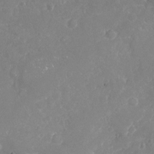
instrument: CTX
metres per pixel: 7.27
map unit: Nhu
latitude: -17.7478
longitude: -57.9150
